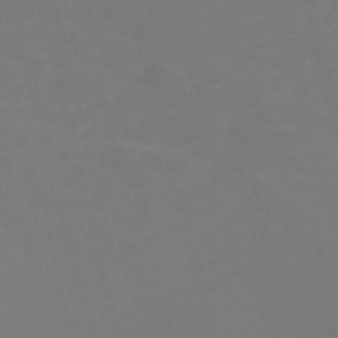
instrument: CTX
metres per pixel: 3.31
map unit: Nve
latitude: -57.1053
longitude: 52.1605
